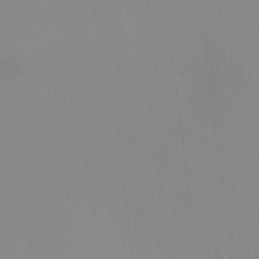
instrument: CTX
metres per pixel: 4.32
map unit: HNhu
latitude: -2.1983
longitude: -7.1592
